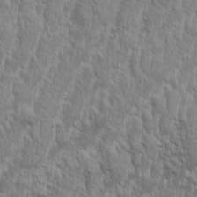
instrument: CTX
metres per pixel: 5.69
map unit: Aa
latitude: 8.7057
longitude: -130.1011
